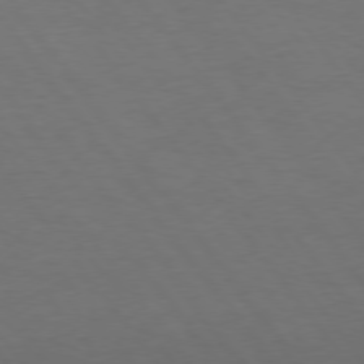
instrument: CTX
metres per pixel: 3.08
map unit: Hpe
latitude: 74.7057
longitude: -131.2348
